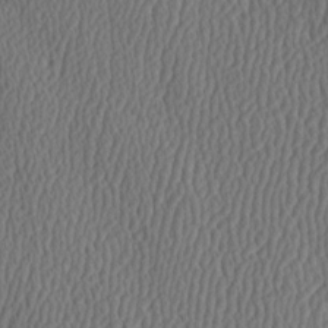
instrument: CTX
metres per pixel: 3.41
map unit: Hve
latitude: 3.5749
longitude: -124.5356
